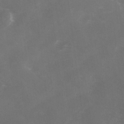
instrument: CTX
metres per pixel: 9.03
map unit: Ave
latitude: 1.4237
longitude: -111.3860
